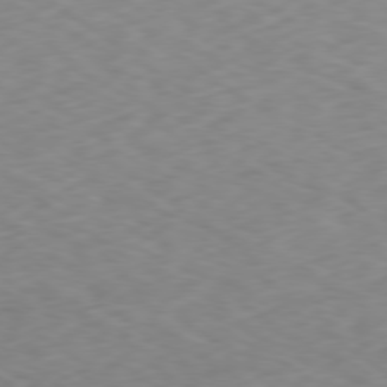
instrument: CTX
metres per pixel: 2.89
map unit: Ap
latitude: -79.2942
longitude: -72.9136
